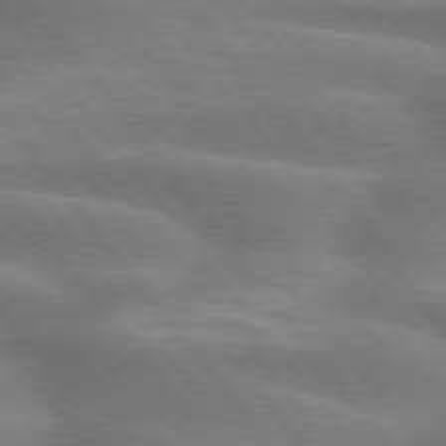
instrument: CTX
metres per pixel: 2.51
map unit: lApd
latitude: 74.7057
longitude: -58.5357
